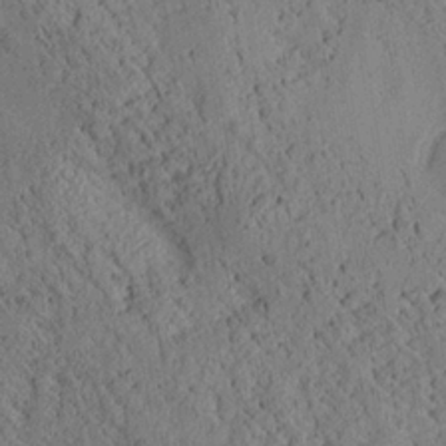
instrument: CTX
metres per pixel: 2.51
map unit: Aa
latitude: 25.0647
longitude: -133.7261
